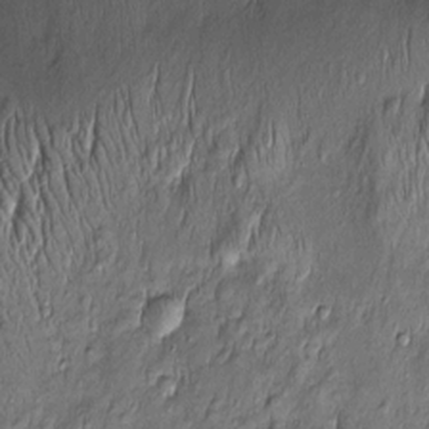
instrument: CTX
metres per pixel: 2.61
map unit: Htu
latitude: -4.6140
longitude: 159.0864
